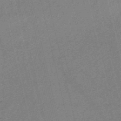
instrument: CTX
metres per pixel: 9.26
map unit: eHh
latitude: -54.2740
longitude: -89.3104
